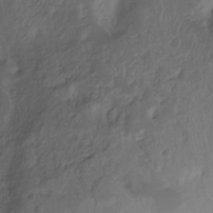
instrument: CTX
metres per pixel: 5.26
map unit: Ht
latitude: -11.8800
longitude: -35.5371
